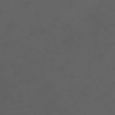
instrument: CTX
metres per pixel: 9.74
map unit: eHh
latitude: -2.5951
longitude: 19.7289
